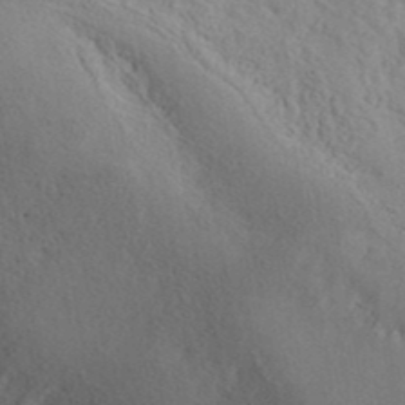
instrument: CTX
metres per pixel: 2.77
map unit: ANa
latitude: 41.5938
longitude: 49.4077
